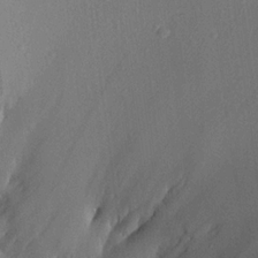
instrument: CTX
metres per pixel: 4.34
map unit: Aa
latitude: 19.0458
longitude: -140.8002
